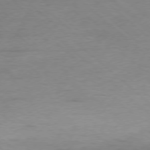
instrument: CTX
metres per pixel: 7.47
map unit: Ap
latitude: -78.1983
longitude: -88.1011
